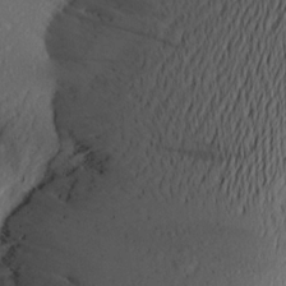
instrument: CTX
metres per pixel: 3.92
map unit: Aa
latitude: 21.0837
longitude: -144.8947
